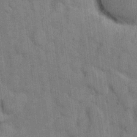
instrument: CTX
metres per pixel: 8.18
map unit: eHh
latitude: 11.2726
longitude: -66.4601
